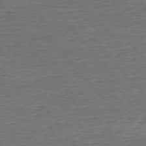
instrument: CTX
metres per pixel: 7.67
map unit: Ap
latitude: -75.6533
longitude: -93.0080
